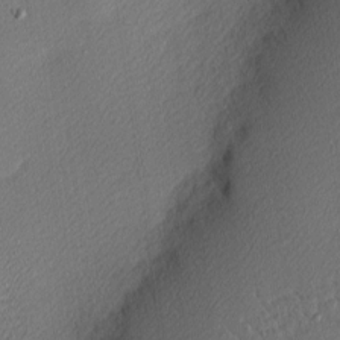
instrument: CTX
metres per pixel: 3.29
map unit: Nhu
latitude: 1.0836
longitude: -77.4615
